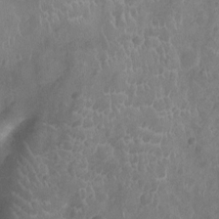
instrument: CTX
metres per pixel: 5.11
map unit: Ht
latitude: -9.8233
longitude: -21.4427
